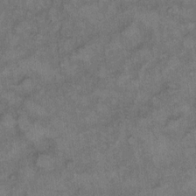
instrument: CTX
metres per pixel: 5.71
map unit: eHh
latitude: 10.3278
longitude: -63.6883
